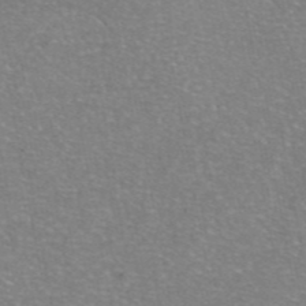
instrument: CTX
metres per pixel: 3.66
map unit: eAb
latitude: 45.9339
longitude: 102.4440
